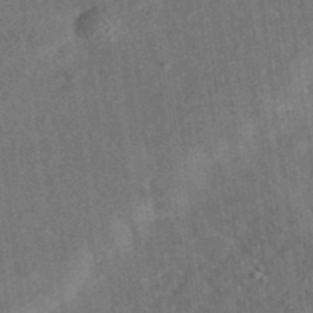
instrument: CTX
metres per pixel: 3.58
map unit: eAb
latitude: 35.3481
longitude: 109.4076
